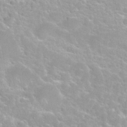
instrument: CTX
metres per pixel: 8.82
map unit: Nhu
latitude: 27.9150
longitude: -51.6316
